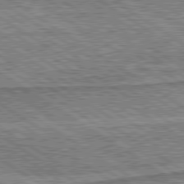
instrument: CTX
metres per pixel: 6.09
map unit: lApd
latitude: 80.0255
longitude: 173.0297
